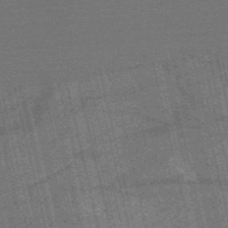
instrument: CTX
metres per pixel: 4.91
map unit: HNb
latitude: -53.5021
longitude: -43.1970
